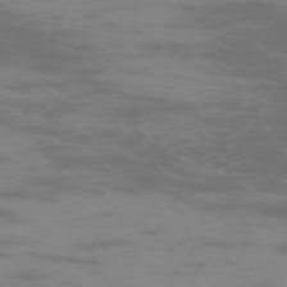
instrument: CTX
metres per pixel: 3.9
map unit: Hpe
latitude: -73.9178
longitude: 6.0661
